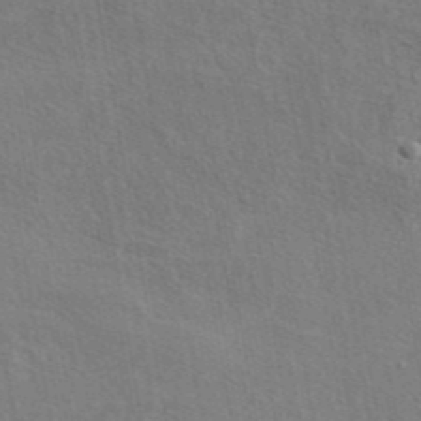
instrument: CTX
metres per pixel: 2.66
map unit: eAb
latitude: 43.0836
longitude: 113.3888
